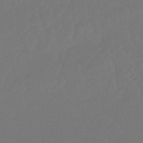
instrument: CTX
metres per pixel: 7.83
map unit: eHb
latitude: -49.9556
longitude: 82.8786
